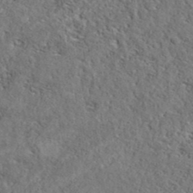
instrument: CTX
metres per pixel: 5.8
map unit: eAb
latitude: 38.6868
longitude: 112.4440
